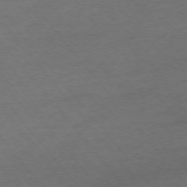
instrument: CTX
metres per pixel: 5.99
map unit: Ap
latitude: -75.5588
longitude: -84.0255
